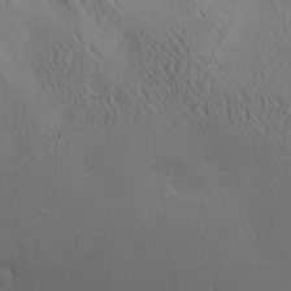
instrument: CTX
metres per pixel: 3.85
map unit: Aa
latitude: 25.7638
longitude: -142.4034
